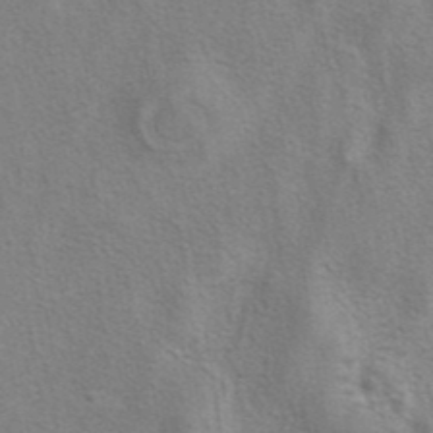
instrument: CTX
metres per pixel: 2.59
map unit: eAb
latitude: 41.0458
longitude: 106.1228
